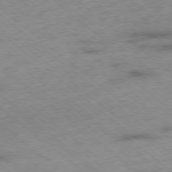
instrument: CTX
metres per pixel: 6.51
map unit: Ap
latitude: -78.5384
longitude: -50.0444
